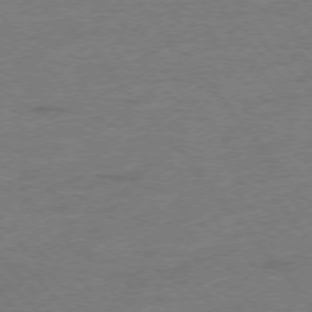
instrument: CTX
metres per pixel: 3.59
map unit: Hpe
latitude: -76.3495
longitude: -12.4412
